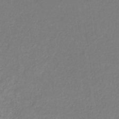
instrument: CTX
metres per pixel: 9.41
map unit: eHb
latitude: -31.7855
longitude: 68.7274
